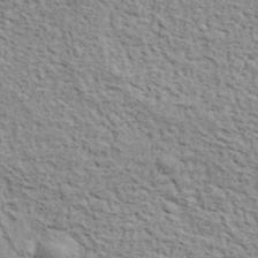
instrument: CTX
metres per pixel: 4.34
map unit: lHvf
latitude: 38.0822
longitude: -88.5546
